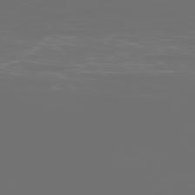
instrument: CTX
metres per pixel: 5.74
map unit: Ap
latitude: -77.8611
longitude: -62.0822
